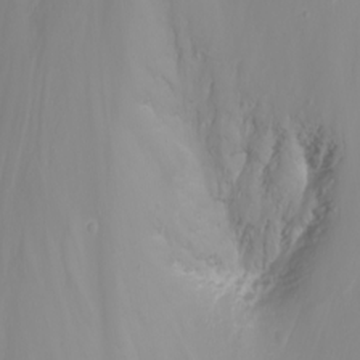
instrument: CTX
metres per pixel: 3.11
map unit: Nhu
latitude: -6.9163
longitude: -89.0837
